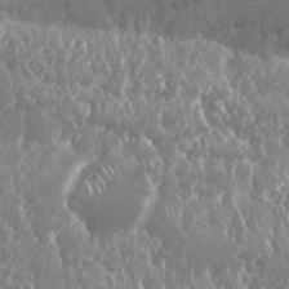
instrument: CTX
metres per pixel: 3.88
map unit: Nhu
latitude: 25.0647
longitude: -60.2900
